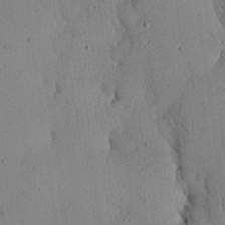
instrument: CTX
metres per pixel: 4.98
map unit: eHh
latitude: 26.0255
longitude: -79.9906
